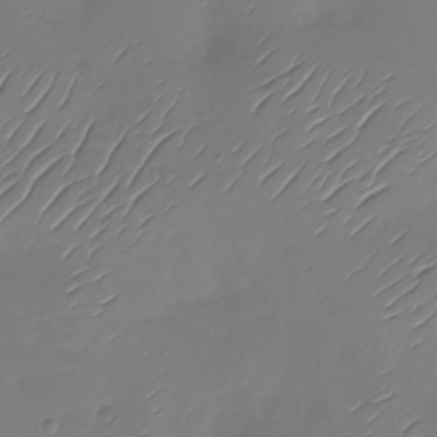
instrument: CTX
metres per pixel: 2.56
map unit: Nhu
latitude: -28.5385
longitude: -60.3467
